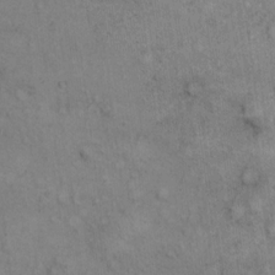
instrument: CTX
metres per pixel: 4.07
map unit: eHh
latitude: 17.1025
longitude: -63.4994
